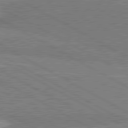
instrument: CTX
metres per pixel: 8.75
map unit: lApd
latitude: 80.8002
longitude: 142.4062
